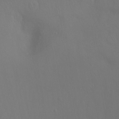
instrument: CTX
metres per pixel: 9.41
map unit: Ht
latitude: -7.6344
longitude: -37.2726
